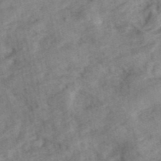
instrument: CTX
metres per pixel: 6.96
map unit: ANa
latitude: 42.3467
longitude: 17.7856
